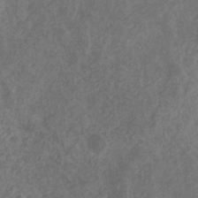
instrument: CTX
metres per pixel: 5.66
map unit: eHb
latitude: -31.2187
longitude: 71.3699
